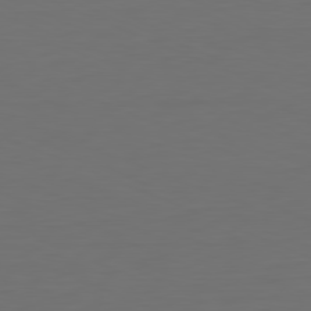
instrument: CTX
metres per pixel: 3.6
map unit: Hpe
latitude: -81.7667
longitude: 7.6155
